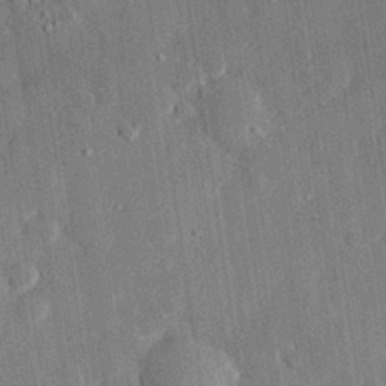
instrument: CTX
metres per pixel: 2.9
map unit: eHh
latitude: 28.5923
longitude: -80.5357
